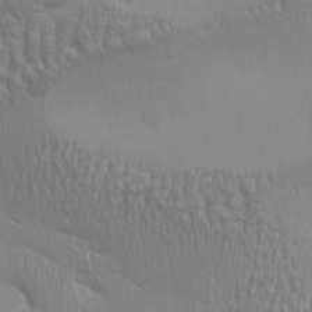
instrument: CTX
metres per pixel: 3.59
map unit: Aa
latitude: 9.3482
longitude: -130.3657
